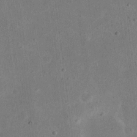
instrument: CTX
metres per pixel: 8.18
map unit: eHh
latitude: 18.3845
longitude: -71.1781
